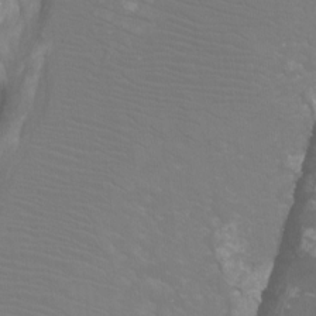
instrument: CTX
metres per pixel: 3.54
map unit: Htu
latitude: -12.6141
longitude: -71.1025
